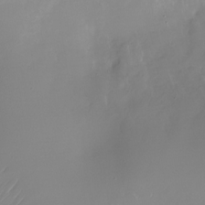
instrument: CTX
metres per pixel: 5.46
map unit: Nhu
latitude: -28.3873
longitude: -79.2159
